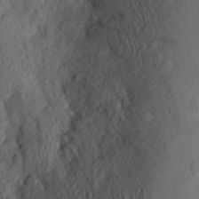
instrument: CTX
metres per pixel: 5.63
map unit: Aa
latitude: 25.9150
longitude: -147.2537
